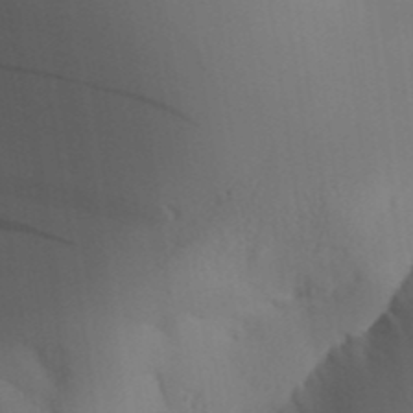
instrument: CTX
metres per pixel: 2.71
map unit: Aa
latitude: 32.0633
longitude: -142.7435
